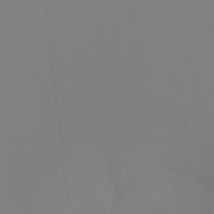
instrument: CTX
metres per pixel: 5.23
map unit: Ht
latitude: -8.0283
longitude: -28.6868
